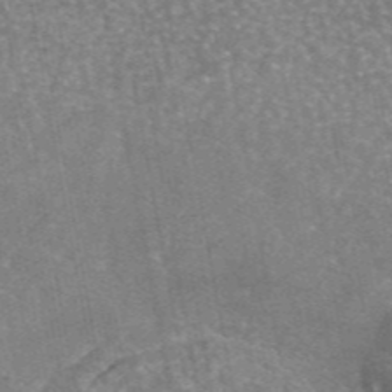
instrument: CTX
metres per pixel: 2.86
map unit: eAb
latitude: 46.0255
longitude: 120.8408
